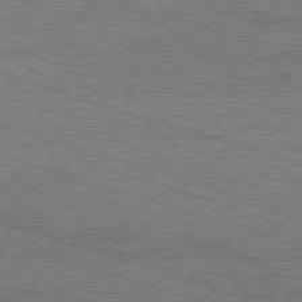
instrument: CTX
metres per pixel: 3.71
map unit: Ap
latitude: -81.3321
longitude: -72.4979
